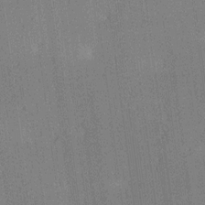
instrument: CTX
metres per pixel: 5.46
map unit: lAa
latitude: 12.4601
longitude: -107.5749
